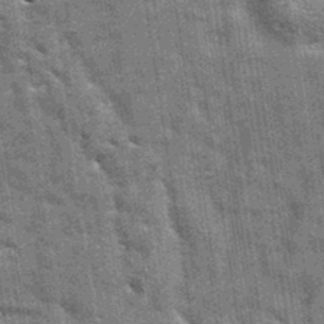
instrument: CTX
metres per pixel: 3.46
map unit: eAb
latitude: 35.2159
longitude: 112.3873
